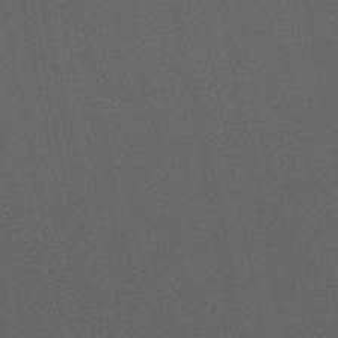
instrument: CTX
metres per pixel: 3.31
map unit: eHb
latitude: -50.8597
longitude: 71.2187
